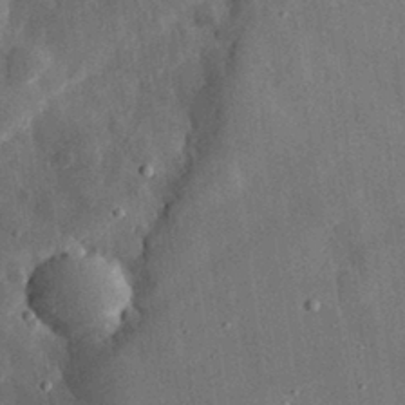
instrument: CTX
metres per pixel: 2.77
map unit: eHh
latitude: 30.9703
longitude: -80.2711
